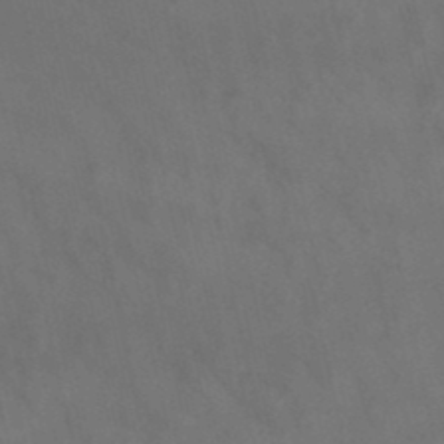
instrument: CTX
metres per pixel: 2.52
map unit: lHb
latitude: -47.3320
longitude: 70.1795
